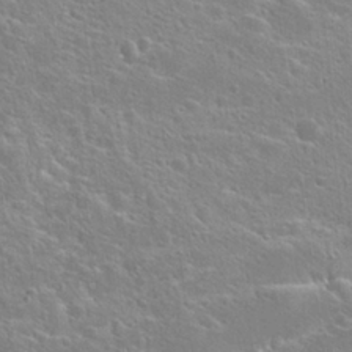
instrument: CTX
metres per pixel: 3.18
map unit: Hto
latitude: 25.3670
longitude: -44.9702
